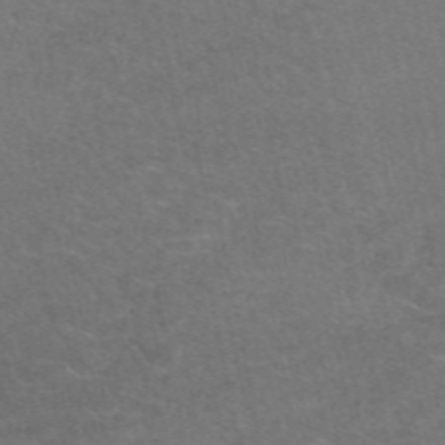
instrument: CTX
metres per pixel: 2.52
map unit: eAb
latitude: 48.7057
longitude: 118.4818
